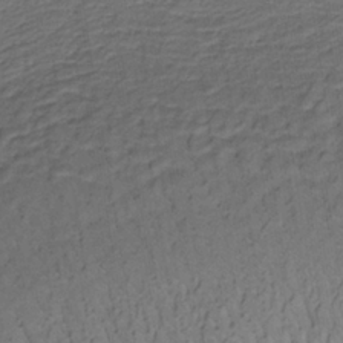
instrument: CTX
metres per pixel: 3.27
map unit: lHb
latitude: -33.1809
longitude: 65.5021
